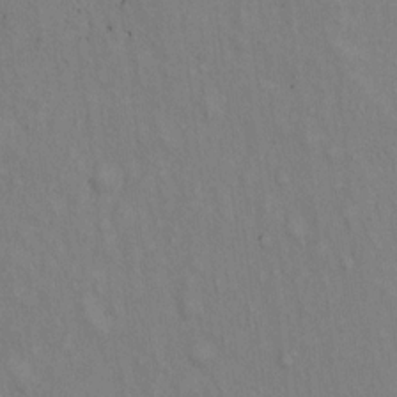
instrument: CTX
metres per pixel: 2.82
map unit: Hto
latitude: 14.3846
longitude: -60.8002
